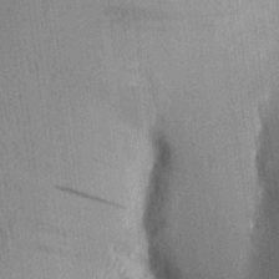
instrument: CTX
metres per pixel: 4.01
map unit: Aa
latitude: 17.0081
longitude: -148.3845
